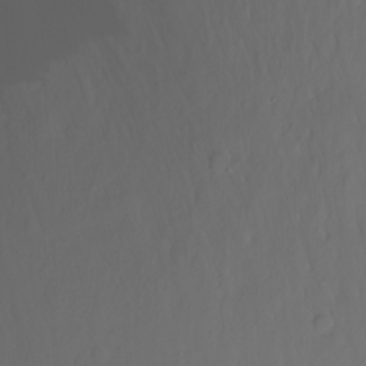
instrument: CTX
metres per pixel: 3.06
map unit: Nhu
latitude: -11.5021
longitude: -64.7624
